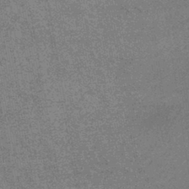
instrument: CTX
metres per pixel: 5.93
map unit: HNhu
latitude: -43.8422
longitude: 90.4251
